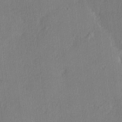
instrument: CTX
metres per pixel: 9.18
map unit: lHvf
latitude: 22.2145
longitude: 140.7085
